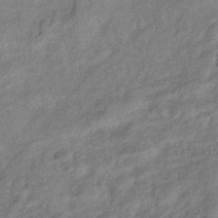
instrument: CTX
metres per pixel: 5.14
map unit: eHb
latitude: -41.3698
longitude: 82.0283
